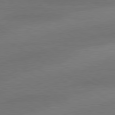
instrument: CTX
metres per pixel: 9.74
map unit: lApd
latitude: 79.6127
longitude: -88.8758
